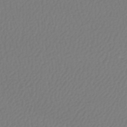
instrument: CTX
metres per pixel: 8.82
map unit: HNhu
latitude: -46.2361
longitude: 99.1620
